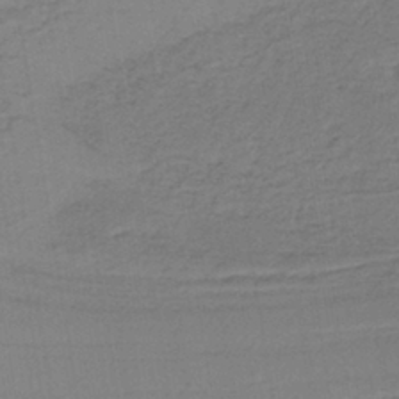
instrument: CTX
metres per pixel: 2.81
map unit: lHb
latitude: -38.5196
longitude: 56.9164
